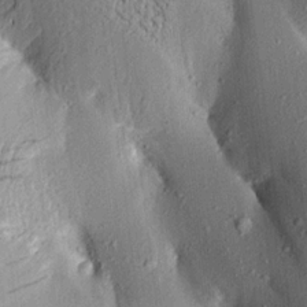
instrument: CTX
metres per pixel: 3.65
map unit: Aa
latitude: 16.2900
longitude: -148.4034
